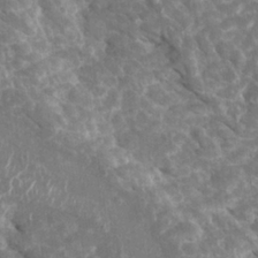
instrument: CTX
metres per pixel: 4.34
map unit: Htu
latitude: 2.2711
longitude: 142.1227
